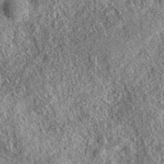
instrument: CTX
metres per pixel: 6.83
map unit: eAb
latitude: 36.9325
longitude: 109.5021
